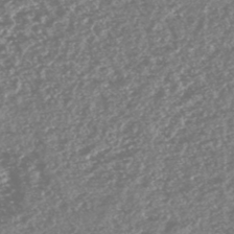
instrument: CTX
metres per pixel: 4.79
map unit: HNhu
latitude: -47.2187
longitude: 31.2943
